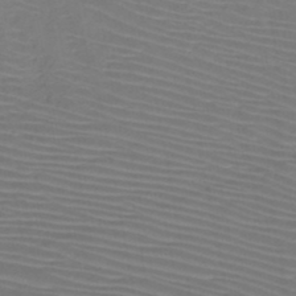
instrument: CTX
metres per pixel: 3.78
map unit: HNb
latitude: -46.8786
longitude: -42.5546
